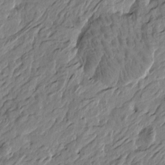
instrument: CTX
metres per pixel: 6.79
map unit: Htu
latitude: -5.4265
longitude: 179.3131
